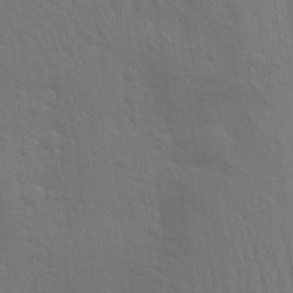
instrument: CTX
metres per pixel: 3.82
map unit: Aa
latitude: 23.3293
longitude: -145.3104
